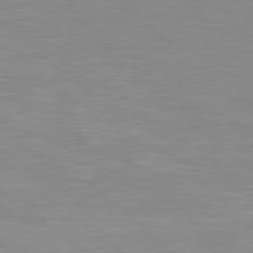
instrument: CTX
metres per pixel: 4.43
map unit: lApd
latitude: 79.0459
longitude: 175.5210
